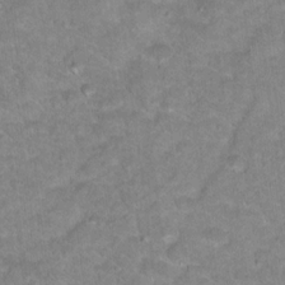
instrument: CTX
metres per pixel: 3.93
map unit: Hto
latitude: 18.1577
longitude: -35.4237
